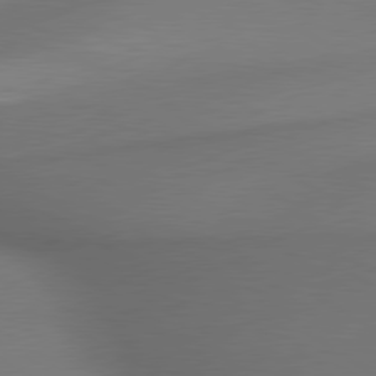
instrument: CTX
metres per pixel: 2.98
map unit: lApd
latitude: 79.8017
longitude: -175.7639
